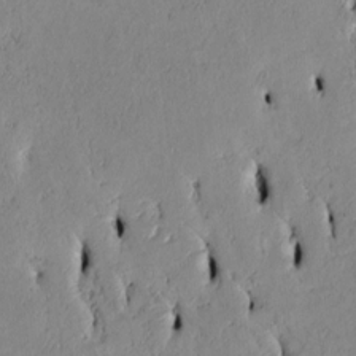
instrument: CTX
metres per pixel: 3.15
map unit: Htu
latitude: 3.4615
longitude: 151.1998
